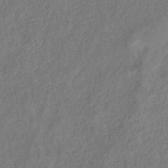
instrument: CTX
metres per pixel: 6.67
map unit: HNb
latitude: -32.9164
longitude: 56.2361
